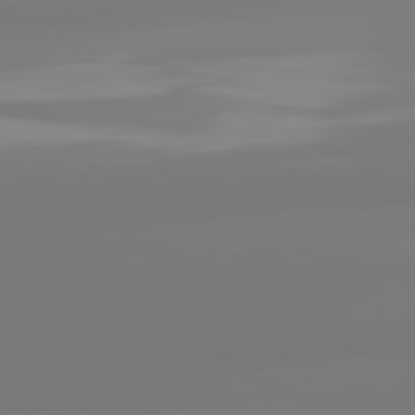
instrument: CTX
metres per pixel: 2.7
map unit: lApd
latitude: 80.5546
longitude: -156.1010
